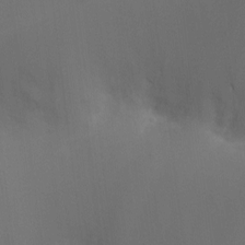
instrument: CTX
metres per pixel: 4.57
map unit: Ht
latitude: -9.0297
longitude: -24.3278
